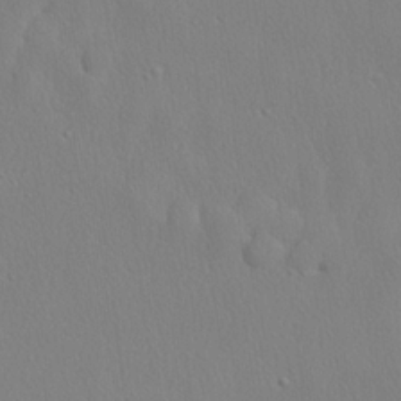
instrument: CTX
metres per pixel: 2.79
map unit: lHvf
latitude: 20.5546
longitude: 142.0283
